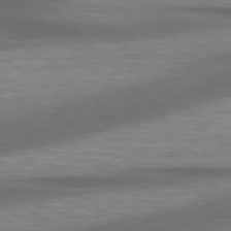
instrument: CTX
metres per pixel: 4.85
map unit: lApd
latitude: 79.1214
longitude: -115.8205
